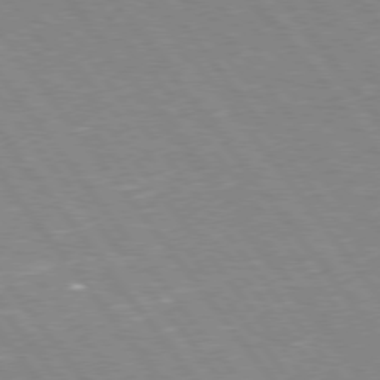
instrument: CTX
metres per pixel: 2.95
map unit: Hpe
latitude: 75.2159
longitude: -158.0822
